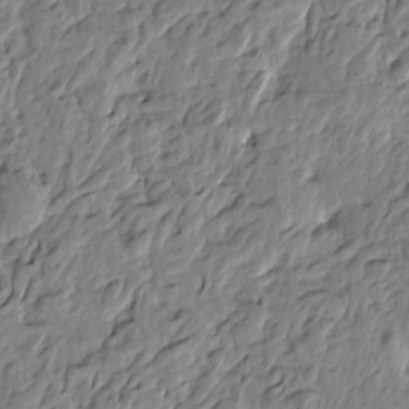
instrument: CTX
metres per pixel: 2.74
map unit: Htu
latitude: -3.0108
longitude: 179.5777
